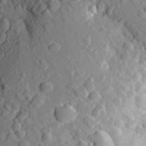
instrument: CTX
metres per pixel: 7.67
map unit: Aa
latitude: 25.4048
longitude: -150.2144
